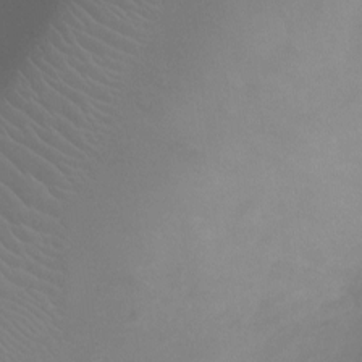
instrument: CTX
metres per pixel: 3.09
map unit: Ht
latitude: -2.3117
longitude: -18.0255
